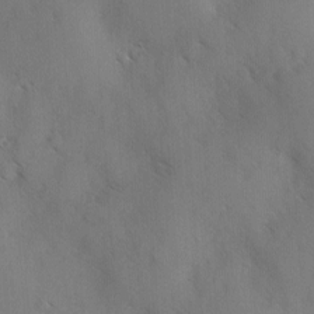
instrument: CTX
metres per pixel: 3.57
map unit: Ave
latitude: -0.5952
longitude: -112.1578
